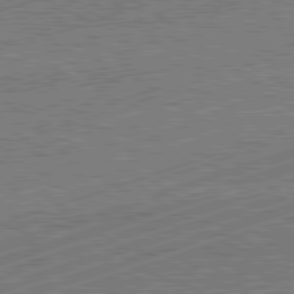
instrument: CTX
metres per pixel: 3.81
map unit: Hpe
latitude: -82.3117
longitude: 19.2754
